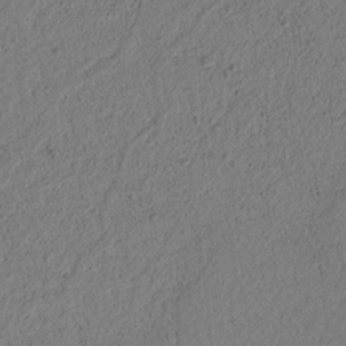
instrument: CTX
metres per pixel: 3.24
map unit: lAvf
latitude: 7.6505
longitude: 164.2362
